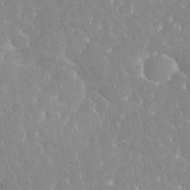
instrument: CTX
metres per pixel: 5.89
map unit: eHh
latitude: 35.0836
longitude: -63.9528
